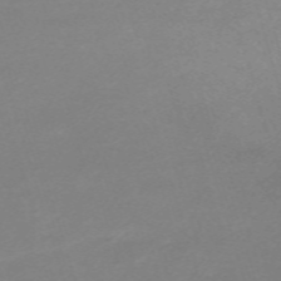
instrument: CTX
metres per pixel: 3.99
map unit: eHh
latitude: -61.9367
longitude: 49.1054
